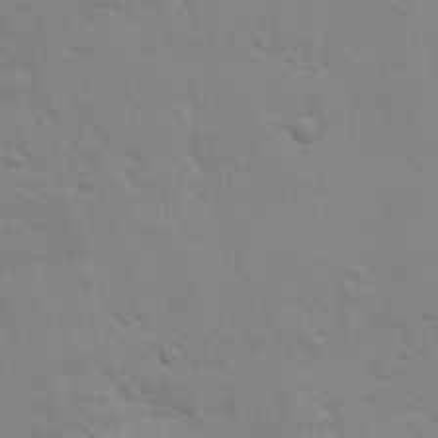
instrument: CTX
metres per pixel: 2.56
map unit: lHvf
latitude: 14.0255
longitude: 179.1998
